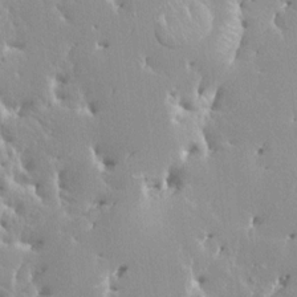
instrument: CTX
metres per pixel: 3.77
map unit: HNhu
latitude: 3.8961
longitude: 6.3873
